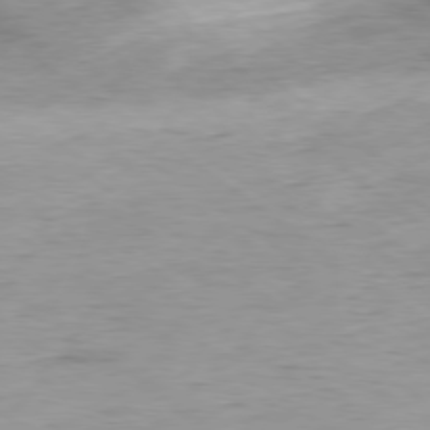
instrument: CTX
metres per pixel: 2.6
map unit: Hpe
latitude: -79.0108
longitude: 9.8422
